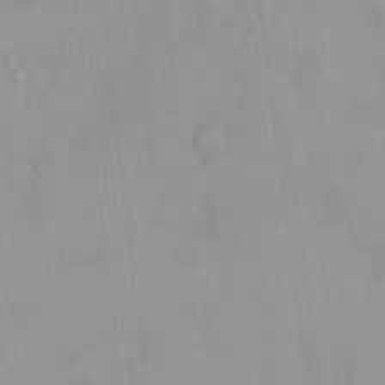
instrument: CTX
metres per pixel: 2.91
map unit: HNhu
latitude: 5.4993
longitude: 2.8596
